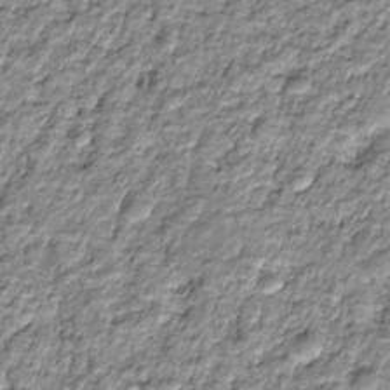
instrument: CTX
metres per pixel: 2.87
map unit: HNhu
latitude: -21.8233
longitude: 84.9541
